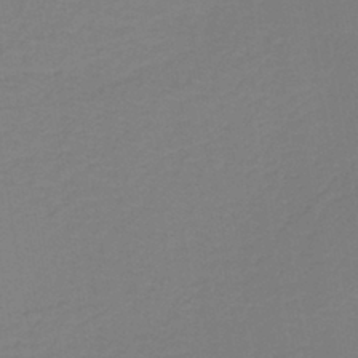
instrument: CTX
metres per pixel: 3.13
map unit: lHb
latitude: -41.0297
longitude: 52.5951
